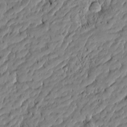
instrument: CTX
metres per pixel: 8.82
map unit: Htu
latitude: -5.9178
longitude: 177.5588
